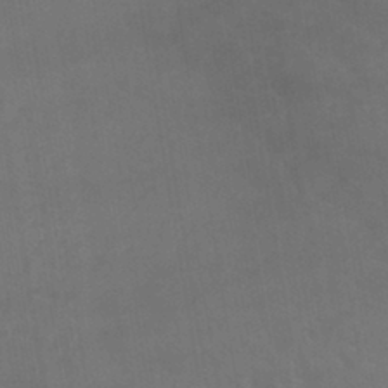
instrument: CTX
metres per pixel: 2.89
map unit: lHb
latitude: -40.7652
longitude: 66.4062
